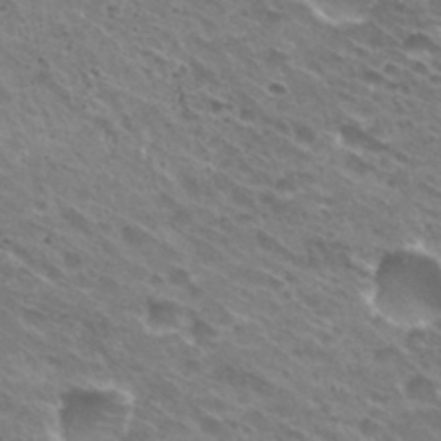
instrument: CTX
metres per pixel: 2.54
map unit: Hto
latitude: 31.4616
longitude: -43.0081
